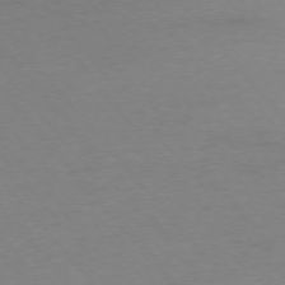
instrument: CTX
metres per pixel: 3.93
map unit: Ap
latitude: -76.2173
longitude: -72.5357
